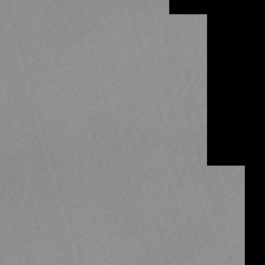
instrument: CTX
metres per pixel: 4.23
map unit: eHh
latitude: -61.2754
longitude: 50.1795
